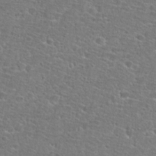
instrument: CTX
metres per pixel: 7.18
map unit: Hto
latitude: 25.8016
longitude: -48.7057
